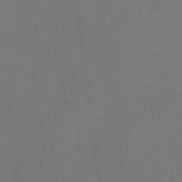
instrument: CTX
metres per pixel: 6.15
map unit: Htu
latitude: -14.0094
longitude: -48.8569
